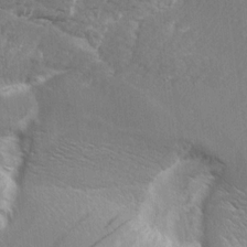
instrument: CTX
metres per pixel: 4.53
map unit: Aa
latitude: 10.5546
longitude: -142.2523
